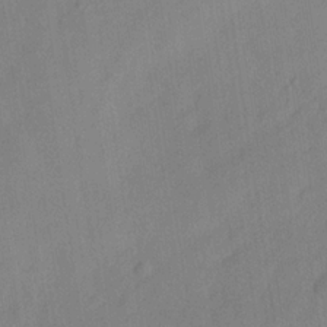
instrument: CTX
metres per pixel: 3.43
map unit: Hve
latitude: -32.8408
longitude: 92.2173
